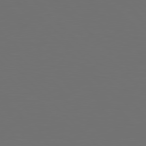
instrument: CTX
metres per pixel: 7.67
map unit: Hpe
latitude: 77.7449
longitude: -170.6490
